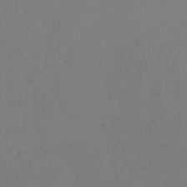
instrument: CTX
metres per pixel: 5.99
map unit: eHb
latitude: -35.7478
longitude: 78.8975
